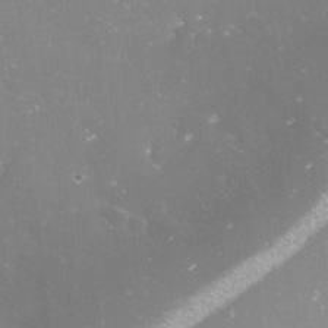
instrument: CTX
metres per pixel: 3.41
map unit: Nve
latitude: -17.7100
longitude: -59.2915
